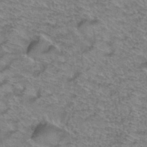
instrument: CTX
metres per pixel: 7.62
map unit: Hto
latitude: 38.4412
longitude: -45.1403
